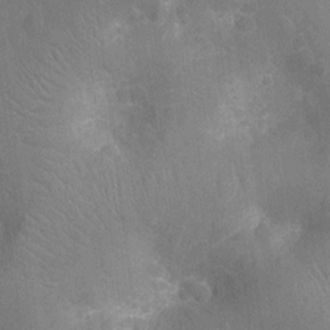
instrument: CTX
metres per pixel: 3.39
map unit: Nhu
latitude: -14.0850
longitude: -25.1592
